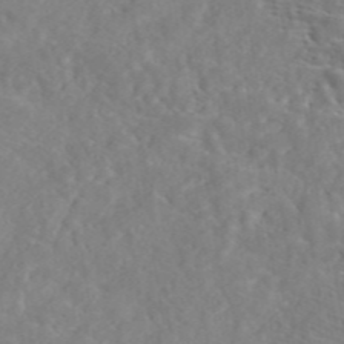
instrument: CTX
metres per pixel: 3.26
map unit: eAb
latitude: 45.2537
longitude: 127.3887
